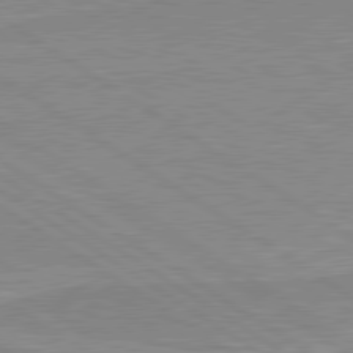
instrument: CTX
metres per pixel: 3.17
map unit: lApd
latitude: 80.0255
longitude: 170.1606
